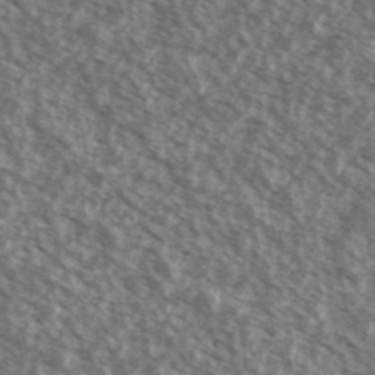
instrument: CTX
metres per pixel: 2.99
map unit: Ave
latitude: 38.7057
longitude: -111.2537
